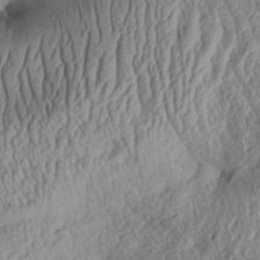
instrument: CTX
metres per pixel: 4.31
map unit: Aa
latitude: 30.8569
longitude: -133.9717
